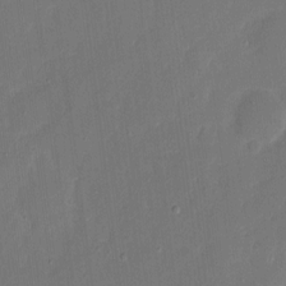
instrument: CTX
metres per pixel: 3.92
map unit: eHh
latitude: 6.4601
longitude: -68.5924
